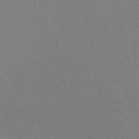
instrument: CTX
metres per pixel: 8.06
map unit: HNb
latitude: -44.0661
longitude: -40.1955
